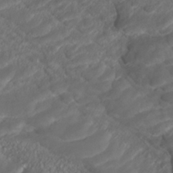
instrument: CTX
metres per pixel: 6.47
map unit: ANa
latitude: -41.7100
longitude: 108.6518
